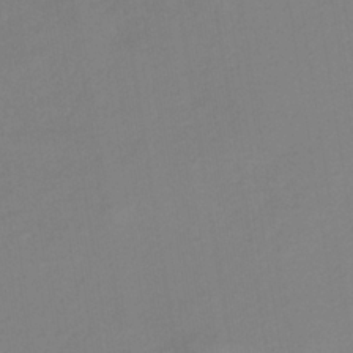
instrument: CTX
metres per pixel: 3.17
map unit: lHb
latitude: -34.1417
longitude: 67.2943
